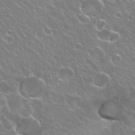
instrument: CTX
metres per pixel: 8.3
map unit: Hto
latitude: 23.4993
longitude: -31.8206
